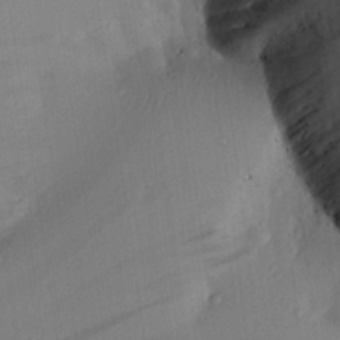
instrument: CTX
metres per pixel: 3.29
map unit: Aa
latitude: 27.2159
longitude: -136.3845
